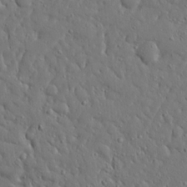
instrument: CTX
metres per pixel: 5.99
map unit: Ave
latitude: 17.8017
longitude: -141.2348
